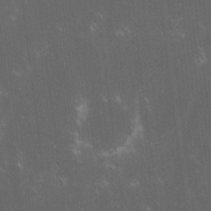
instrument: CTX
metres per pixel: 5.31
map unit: lHvf
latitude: -13.8045
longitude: -103.1592
